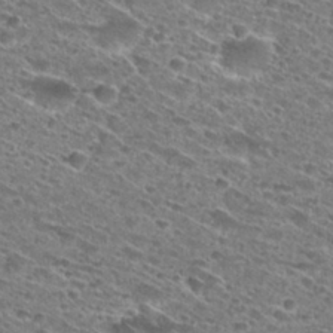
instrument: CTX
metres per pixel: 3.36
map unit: Hto
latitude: 28.8380
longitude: -45.7449
